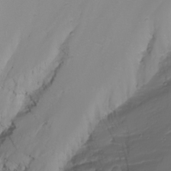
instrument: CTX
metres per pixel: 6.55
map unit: Nhu
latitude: -8.8786
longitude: -80.7435
